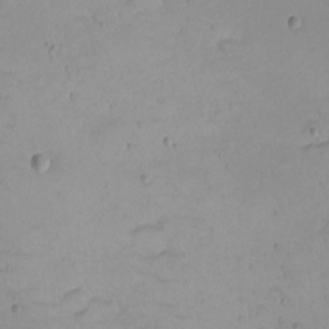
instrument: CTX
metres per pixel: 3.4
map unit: Nhu
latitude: -5.1431
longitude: -81.5182
